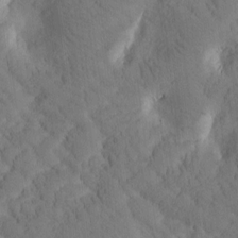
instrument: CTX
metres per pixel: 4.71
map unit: Htu
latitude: -0.8030
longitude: 173.8989
